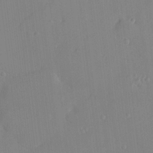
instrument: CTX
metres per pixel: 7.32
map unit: HNhu
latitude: 6.1200
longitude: 2.8219
